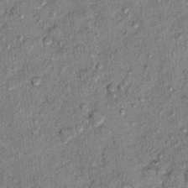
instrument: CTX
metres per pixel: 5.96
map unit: Hto
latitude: 11.9717
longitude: -37.6127
